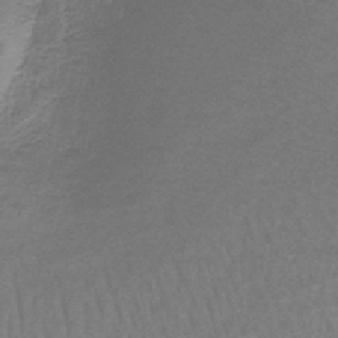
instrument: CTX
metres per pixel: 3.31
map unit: lHb
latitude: -41.5399
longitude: 59.1242
